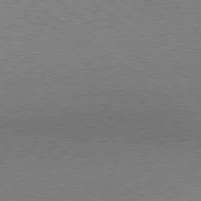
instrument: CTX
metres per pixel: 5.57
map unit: Hpe
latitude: -79.3131
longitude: 8.5574
